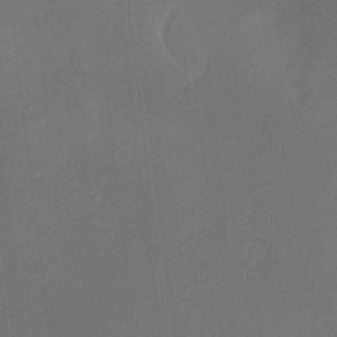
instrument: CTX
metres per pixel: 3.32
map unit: HNhu
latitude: 4.8569
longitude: 14.2173
